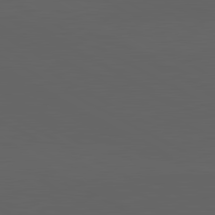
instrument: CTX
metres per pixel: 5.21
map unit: lApd
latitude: 82.1199
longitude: 131.6533
